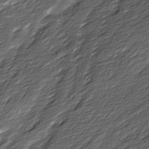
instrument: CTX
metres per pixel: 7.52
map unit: Ave
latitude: 16.2523
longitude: -136.6113
